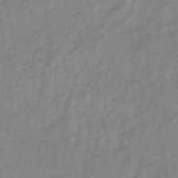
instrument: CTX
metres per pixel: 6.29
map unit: HNhu
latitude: -44.4251
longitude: 103.0486
